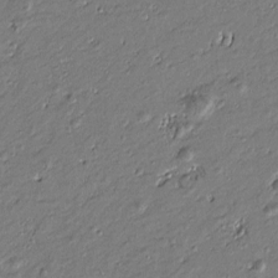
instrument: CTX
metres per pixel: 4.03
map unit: Htu
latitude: -7.0297
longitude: 177.0675
